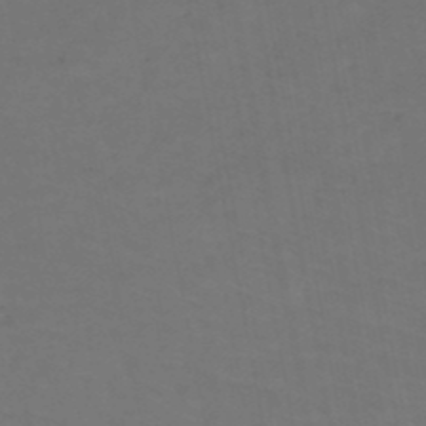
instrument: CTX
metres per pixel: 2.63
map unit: HNb
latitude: -50.0850
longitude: -53.6694
